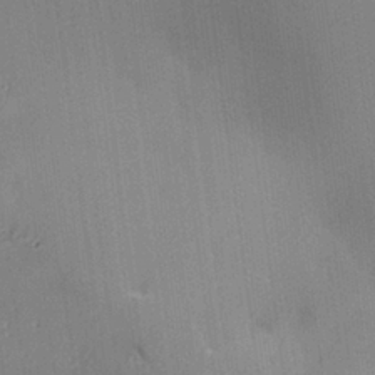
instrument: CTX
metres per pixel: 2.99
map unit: lAvf
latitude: 24.7624
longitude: -112.0633
